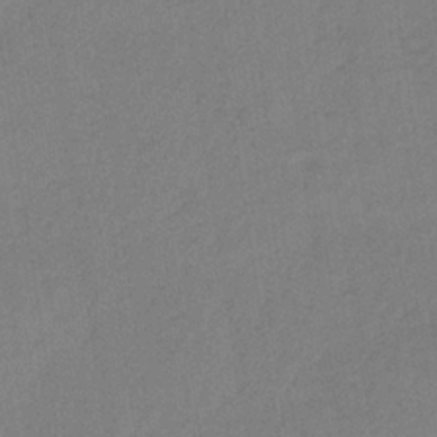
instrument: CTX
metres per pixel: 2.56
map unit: HNb
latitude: -34.1984
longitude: 54.3873
